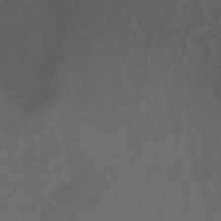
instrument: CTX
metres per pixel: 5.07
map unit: lHb
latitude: -48.1039
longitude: 70.5385
